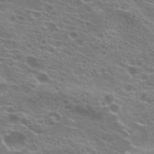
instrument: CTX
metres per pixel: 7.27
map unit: Hto
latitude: 21.5749
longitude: -40.2900
